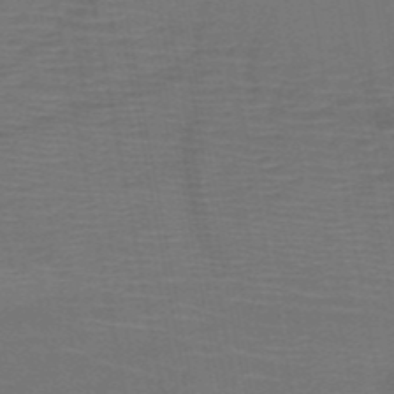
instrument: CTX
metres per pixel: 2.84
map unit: HNb
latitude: -51.8611
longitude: -45.8016
